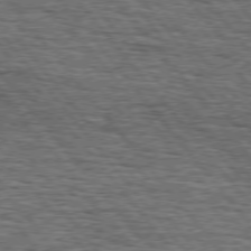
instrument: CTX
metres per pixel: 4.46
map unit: lApd
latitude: 75.8961
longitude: -86.1578
